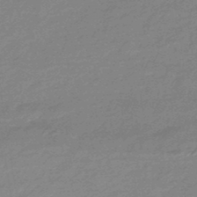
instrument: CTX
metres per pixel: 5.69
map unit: eHb
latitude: -45.4643
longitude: 89.9367
